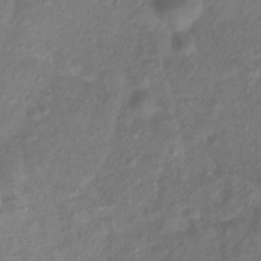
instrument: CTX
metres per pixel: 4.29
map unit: Htu
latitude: 2.8758
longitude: -21.6127
